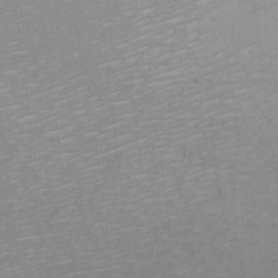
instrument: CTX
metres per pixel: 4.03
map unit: eHh
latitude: -2.0661
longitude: -79.8017
